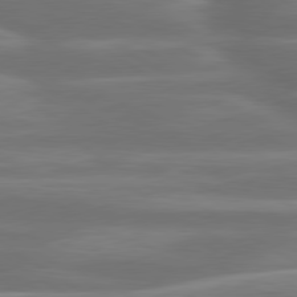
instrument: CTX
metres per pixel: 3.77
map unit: lApd
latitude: 79.9339
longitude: -127.7261
